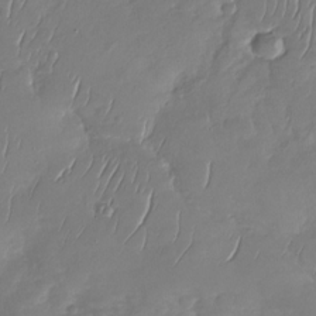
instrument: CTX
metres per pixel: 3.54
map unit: Nhu
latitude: -29.9745
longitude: -61.0458
